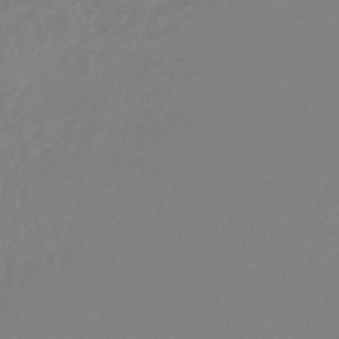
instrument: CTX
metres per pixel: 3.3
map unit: lHb
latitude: -44.5574
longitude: 75.7289
